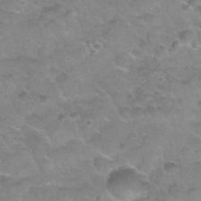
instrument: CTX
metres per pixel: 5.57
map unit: Nhu
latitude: 31.2348
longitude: -52.4034
